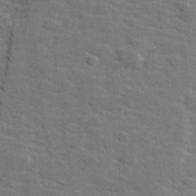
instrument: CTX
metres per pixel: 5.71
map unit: lHvf
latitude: 25.7449
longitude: 142.4062
